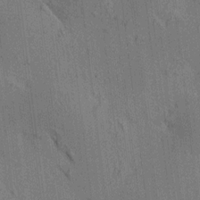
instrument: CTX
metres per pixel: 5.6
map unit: HNhu
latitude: 8.4601
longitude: 15.6533
